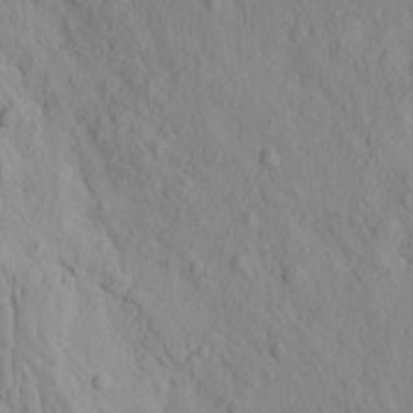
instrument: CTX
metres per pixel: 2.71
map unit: eHh
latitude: -1.7289
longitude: 18.9731
